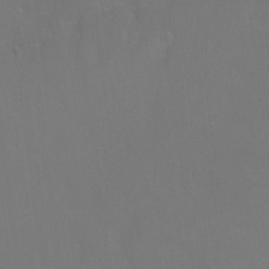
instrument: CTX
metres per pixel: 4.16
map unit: Ht
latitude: -6.4629
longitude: -34.8191
